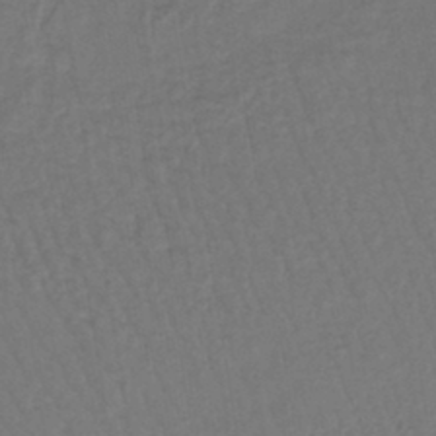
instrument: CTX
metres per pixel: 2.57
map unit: lHb
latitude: -43.0297
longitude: 64.2173
